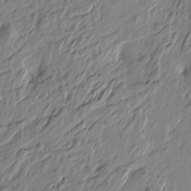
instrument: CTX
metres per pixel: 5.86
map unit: Htu
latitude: -5.2187
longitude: 179.4265
